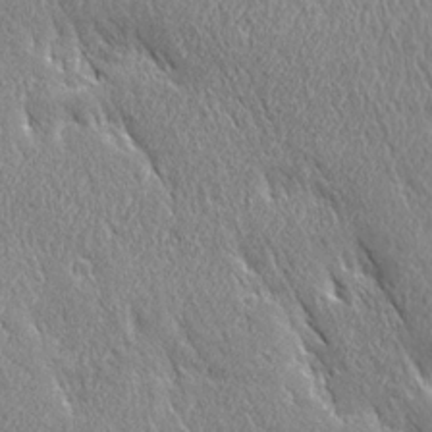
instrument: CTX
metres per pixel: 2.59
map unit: Ave
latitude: 21.6883
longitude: -136.2145
